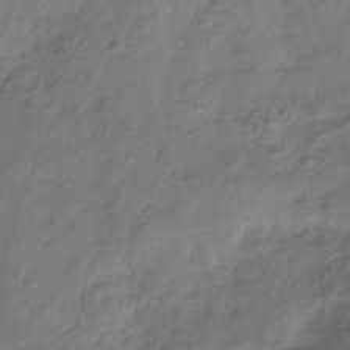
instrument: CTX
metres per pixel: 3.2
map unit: Hve
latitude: -32.8975
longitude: 91.5399
